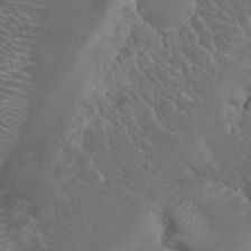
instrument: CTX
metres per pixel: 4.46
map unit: Nhu
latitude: 24.3089
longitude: -60.1578
